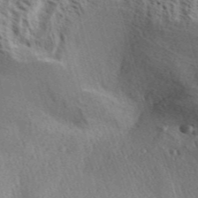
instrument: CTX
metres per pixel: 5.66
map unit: Aa
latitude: 31.4805
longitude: -137.1781
